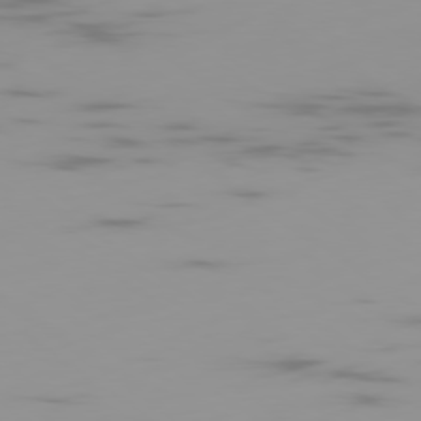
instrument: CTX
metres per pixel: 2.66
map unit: Ap
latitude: -79.5777
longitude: -69.9150
